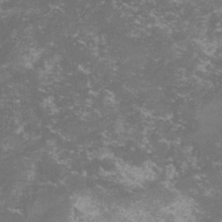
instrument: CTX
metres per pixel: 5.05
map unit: lHvf
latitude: -14.4440
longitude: -99.4993
